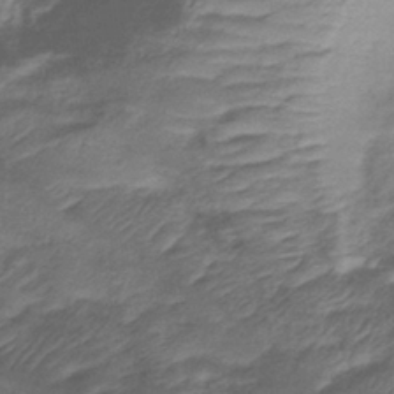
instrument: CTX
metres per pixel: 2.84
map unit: lHb
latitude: -39.2754
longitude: 75.3132
